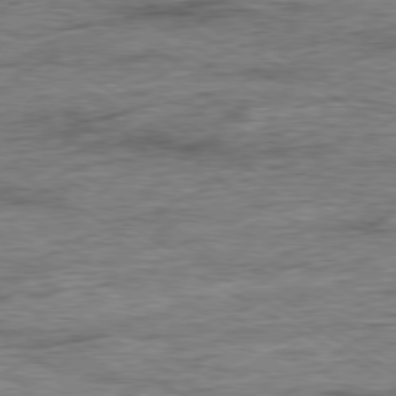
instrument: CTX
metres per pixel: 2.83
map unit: Ap
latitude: -79.5399
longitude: -84.1956
